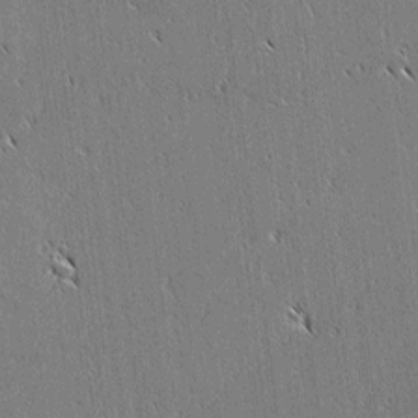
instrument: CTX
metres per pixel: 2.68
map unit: lAvf
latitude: 2.2522
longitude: -106.7435
